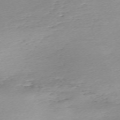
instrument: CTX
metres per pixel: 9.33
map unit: Nhu
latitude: -67.2376
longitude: 39.7478
